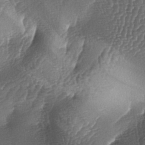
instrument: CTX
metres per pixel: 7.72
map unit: lAa
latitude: -5.5777
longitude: -127.4616
